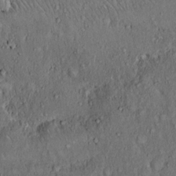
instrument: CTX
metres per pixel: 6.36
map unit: Hto
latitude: 12.3278
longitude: -60.2144
